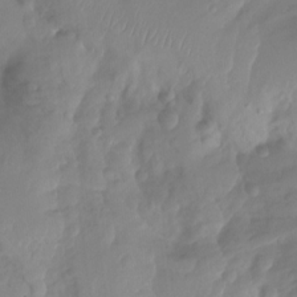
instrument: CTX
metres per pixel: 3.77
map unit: Ht
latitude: -15.2187
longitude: -54.4034
